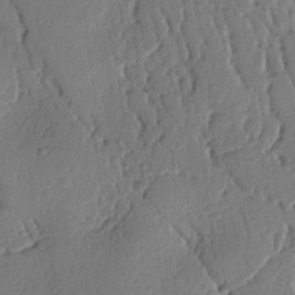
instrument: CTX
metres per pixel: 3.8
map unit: Nhu
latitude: 15.0648
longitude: -78.7624
